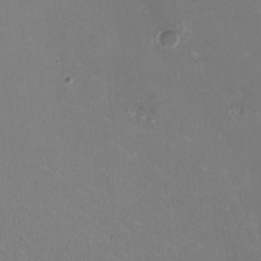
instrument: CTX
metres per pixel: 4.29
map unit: HNhu
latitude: -2.2550
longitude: -1.1592
